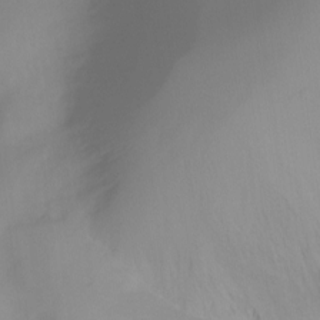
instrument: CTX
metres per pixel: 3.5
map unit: Ht
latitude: -11.4832
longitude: -45.8205
